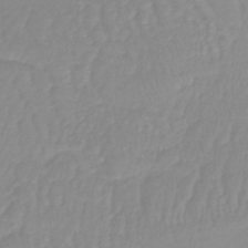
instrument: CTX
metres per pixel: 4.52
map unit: lHb
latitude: -40.0472
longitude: 67.0675
